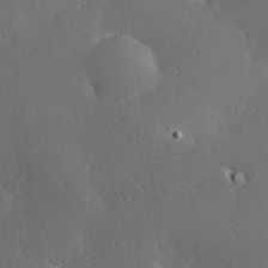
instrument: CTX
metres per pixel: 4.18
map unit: Hve
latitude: 27.1214
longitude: -94.4034
